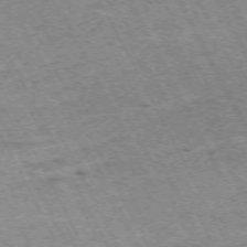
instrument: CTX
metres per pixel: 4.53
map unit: Hpe
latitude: -71.8611
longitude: 11.6911
